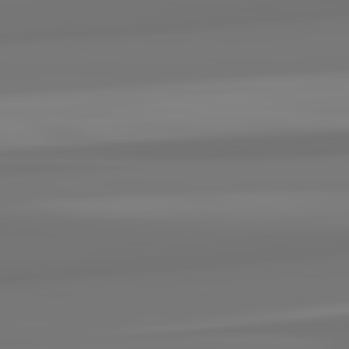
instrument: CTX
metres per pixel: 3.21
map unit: lApd
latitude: 82.3467
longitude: 171.3699
